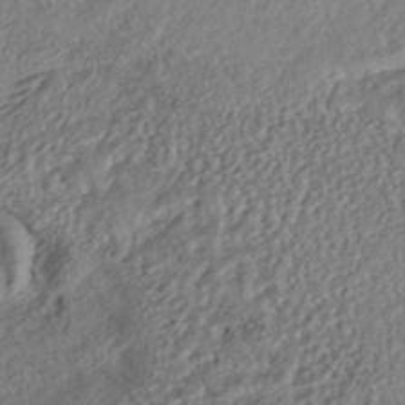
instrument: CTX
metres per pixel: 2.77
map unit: HNhu
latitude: -44.9542
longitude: 104.0094
